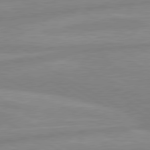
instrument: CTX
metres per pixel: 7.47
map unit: lApd
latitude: 80.4034
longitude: -168.2523
